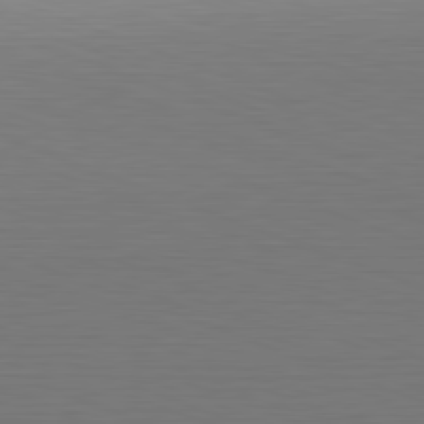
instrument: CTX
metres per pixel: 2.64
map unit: Hpe
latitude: -82.4629
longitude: 6.6707
